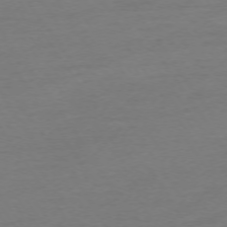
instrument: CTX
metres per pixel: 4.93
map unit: Ap
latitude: -74.2173
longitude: -85.4993
